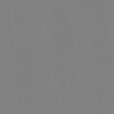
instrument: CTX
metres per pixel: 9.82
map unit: eHh
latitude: -4.2172
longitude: -79.8017
